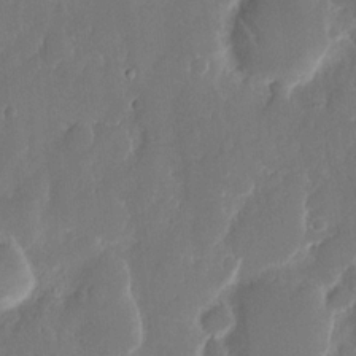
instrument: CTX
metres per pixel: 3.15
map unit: eHh
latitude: 14.3468
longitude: -72.3846
